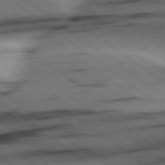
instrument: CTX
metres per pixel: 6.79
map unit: Hpe
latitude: 78.7435
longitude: -154.8191
